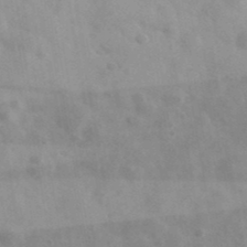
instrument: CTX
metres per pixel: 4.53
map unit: Ave
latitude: 39.2348
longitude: -106.9892
